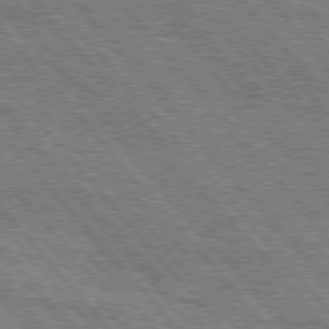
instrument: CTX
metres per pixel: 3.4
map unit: Hpe
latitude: 75.5560
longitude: -154.0255
